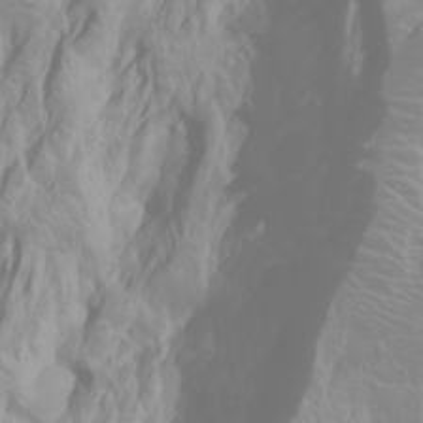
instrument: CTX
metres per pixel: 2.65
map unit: Nhu
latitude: -0.4629
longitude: -75.7072
